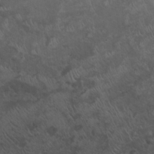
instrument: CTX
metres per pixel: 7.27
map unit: eHh
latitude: 24.6679
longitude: -63.2726
